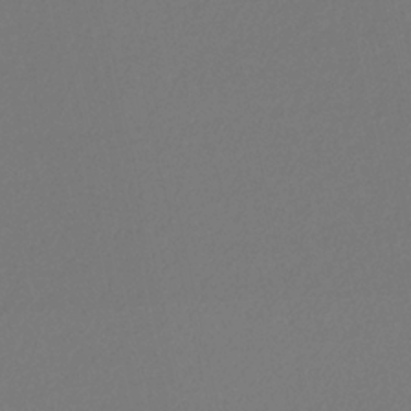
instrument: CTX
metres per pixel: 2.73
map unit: eHb
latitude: -30.3495
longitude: 66.5763
